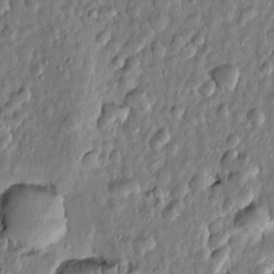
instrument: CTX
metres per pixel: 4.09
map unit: Htu
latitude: -5.9367
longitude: 157.5588
